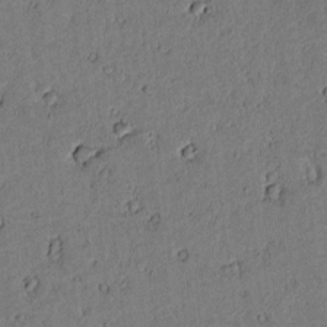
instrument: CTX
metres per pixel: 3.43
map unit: lAvf
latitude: 4.8002
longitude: 168.7652
